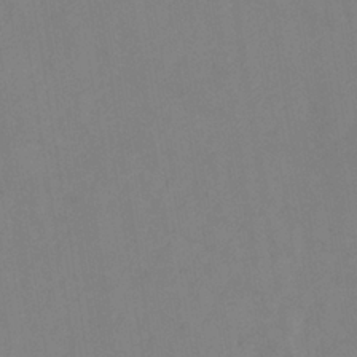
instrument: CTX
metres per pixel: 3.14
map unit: HNb
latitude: -36.1794
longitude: 50.5007
